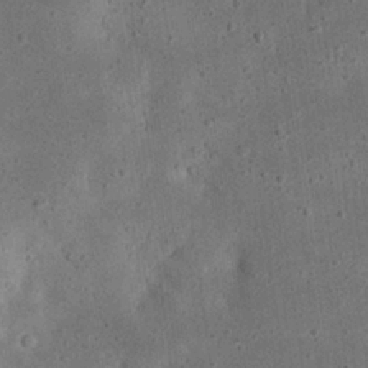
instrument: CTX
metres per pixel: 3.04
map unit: eHh
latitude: 23.1592
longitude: -68.5924
